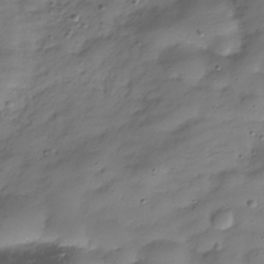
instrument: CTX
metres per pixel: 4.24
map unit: Hve
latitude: -30.6707
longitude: 90.6519
